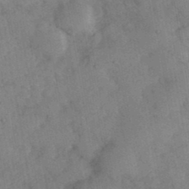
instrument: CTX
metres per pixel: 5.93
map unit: eHh
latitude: 37.4049
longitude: -67.6693
